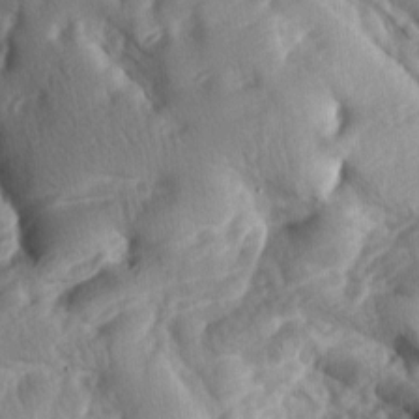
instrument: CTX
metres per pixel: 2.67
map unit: lAa
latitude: -8.0661
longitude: -126.7057
